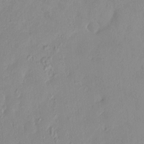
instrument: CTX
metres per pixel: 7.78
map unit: HNhu
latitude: 6.5546
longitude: -2.5357
